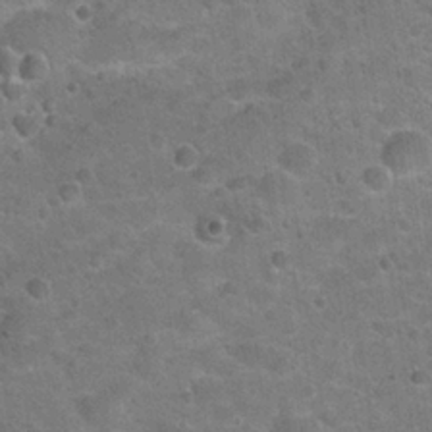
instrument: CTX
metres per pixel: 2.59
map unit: Hto
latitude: 21.2348
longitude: -49.0081
